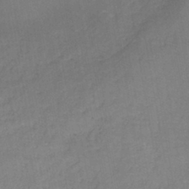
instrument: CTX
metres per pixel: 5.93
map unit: HNb
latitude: -43.8611
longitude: -39.1214
